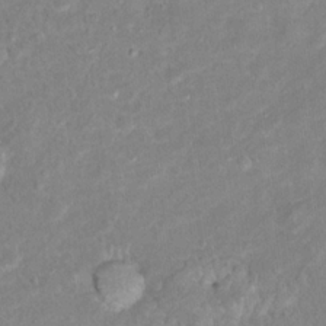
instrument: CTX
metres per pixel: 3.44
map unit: Hto
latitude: 16.0822
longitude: -41.5371
